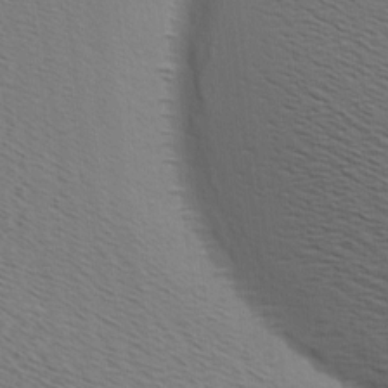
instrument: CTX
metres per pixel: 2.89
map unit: Hve
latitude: 2.8191
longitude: -125.7071
